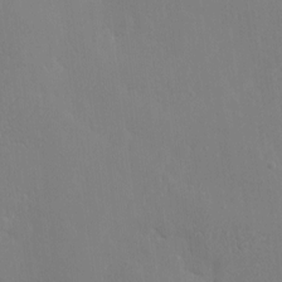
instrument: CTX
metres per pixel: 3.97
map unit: eHh
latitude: -3.7099
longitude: 19.5966
